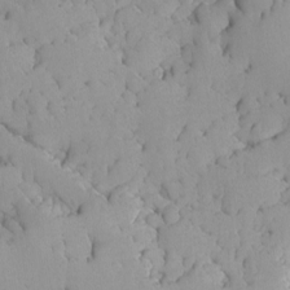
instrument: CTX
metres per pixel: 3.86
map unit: Ave
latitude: -8.7841
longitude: -116.9514
